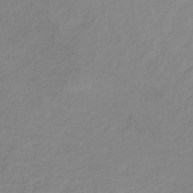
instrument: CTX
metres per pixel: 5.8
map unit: lHb
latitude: -37.3320
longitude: 70.7463
